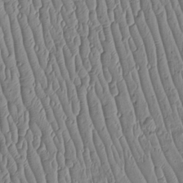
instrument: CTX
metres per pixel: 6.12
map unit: Htu
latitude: -5.6722
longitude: 155.7855
